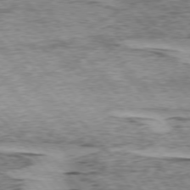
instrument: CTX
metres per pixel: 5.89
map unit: lApd
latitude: 74.9136
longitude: -77.5749
